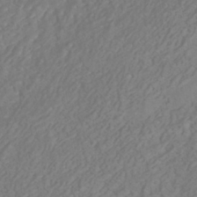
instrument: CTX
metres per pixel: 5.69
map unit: HNhu
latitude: -41.8233
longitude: 104.9541
